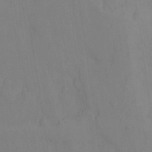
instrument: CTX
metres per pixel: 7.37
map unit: Ht
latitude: -15.5022
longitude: -51.5938
